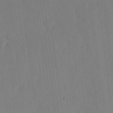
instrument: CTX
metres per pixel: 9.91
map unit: lHvf
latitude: 17.7828
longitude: -114.5923
